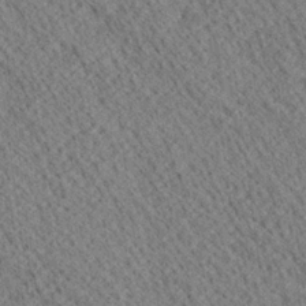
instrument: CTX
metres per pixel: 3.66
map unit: Ave
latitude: 20.4979
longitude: -139.9150
